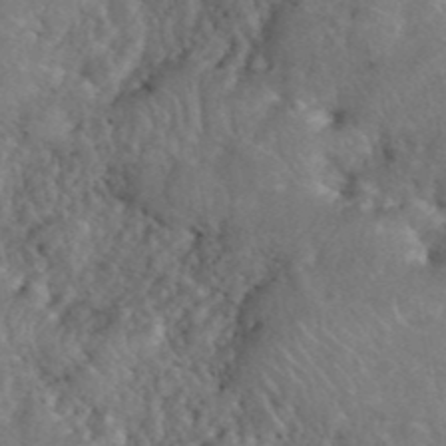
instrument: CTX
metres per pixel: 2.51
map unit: eHh
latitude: 40.2711
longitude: -57.7449
